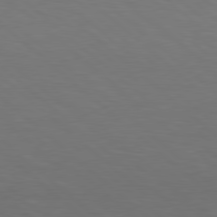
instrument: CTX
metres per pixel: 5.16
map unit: Hpe
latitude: 78.5735
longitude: -176.0633
